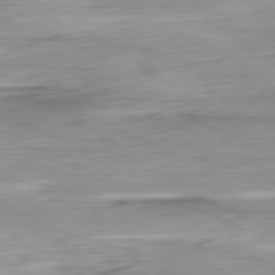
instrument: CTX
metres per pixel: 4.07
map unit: Ap
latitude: -81.6155
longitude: -67.4048
